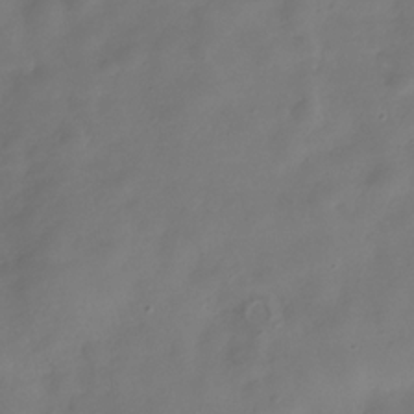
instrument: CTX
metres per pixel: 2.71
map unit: Hve
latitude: -31.7099
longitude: 94.9163
